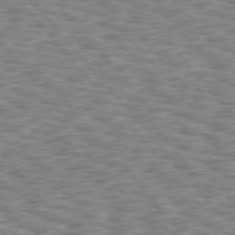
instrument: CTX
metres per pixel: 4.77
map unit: Hpe
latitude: 75.7639
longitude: -135.5560
